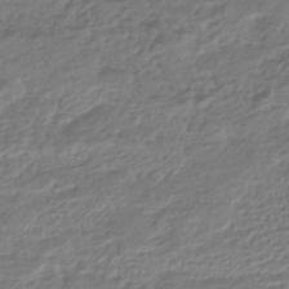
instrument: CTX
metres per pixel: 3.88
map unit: HNhu
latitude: -46.1605
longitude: 103.1242
